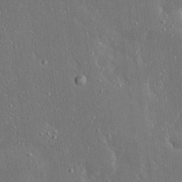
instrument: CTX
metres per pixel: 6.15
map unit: Ave
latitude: 17.4993
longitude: -140.1199
